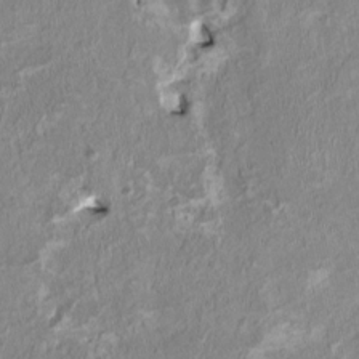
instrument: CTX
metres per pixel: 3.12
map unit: HNhu
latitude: 3.3292
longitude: -4.4979
